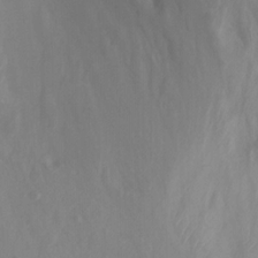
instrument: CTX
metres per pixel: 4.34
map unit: Nhu
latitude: -13.6344
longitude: -63.8773
